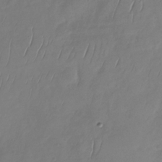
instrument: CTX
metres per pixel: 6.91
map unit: Nhu
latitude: -29.6911
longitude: -59.1214
